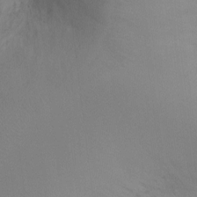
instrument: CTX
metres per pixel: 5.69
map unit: Ht
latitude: -5.5210
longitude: -25.8394
